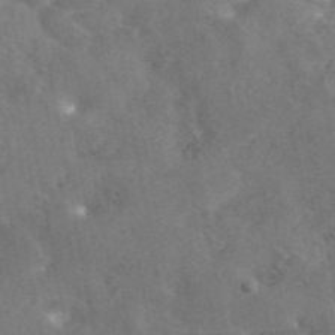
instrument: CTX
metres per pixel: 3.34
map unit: eAb
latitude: 45.7260
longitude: 116.6707
